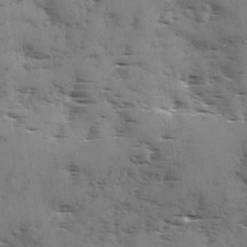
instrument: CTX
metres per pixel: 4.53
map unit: Ave
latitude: 1.5938
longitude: -111.1214
